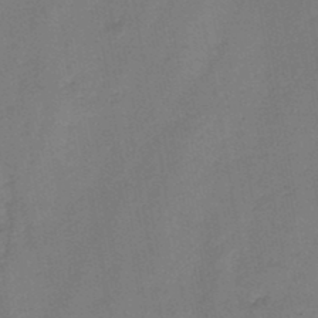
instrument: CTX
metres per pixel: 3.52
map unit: HNb
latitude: -46.5762
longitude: -37.9339
